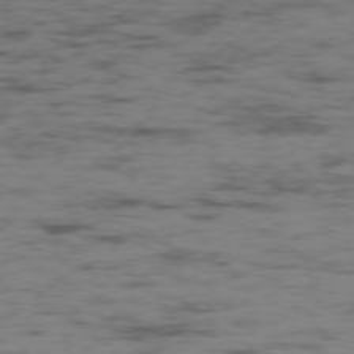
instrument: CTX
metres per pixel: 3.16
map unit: Ap
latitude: -76.6141
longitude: -82.6490
